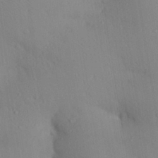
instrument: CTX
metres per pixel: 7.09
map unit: Aa
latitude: 27.3671
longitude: -147.2348
